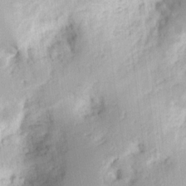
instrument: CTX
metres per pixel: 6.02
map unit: Ht
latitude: 8.8002
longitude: -74.9325
